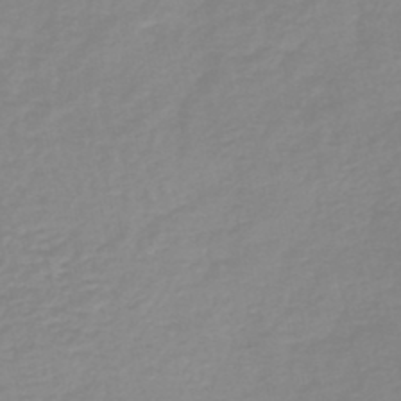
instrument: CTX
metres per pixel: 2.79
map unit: HNb
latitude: -44.5952
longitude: 53.7666
